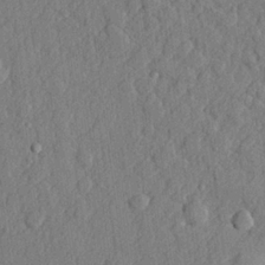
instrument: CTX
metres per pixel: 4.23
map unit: lHvf
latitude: 23.2159
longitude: 142.7841
